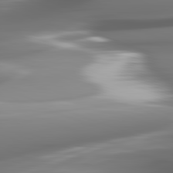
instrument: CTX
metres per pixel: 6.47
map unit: lApd
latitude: 82.2333
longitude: -149.0270
